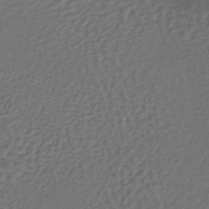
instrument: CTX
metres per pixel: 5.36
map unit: lHb
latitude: -39.6722
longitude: 63.8422
